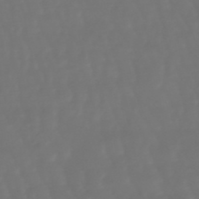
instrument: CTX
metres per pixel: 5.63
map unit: lHb
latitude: -47.5966
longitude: 79.8989
